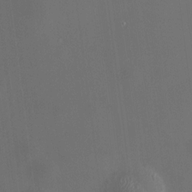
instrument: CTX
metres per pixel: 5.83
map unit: HNhu
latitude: 10.9136
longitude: 10.8786
